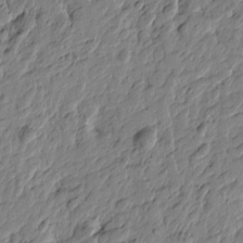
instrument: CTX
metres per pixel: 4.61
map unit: Htu
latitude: -3.3698
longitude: 179.5966
